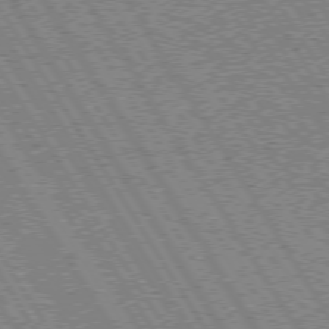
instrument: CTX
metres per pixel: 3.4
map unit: Hpe
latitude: 73.6316
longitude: -140.8946
